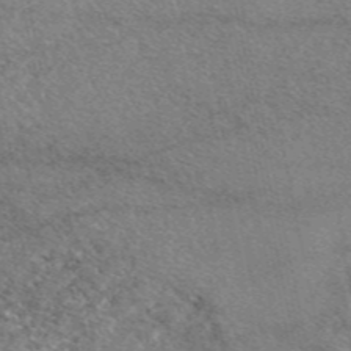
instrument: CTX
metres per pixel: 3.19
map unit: eAb
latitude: 48.6113
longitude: 113.8423
